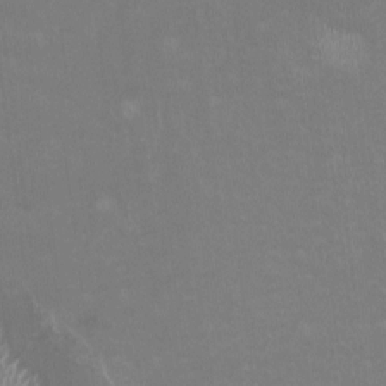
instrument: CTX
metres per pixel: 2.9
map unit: HNhu
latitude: -0.3685
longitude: -3.8583
